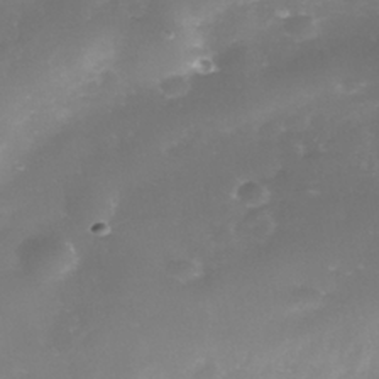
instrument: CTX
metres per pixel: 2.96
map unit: Nhe
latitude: -39.4455
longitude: -116.4979
